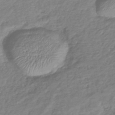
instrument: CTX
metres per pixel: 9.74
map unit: lHb
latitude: -41.5210
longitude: 75.8801
